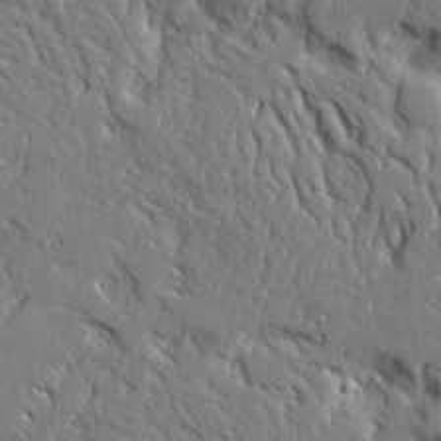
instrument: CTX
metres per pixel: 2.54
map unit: Ave
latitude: 22.7624
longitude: -129.4048
